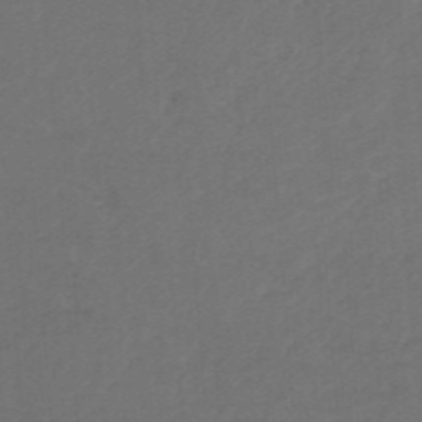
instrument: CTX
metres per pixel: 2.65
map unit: eHb
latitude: -48.0850
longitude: 89.2943
